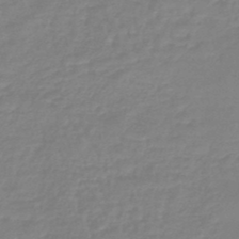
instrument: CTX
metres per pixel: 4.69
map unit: eHb
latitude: -45.5588
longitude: 81.5966
